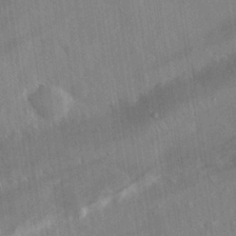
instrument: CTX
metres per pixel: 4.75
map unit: eHh
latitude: 30.9136
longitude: -78.0255
